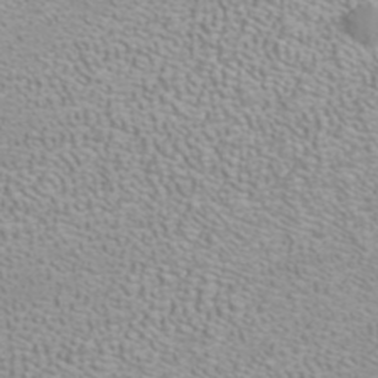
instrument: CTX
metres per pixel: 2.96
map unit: ANa
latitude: 39.9339
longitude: 23.1242
